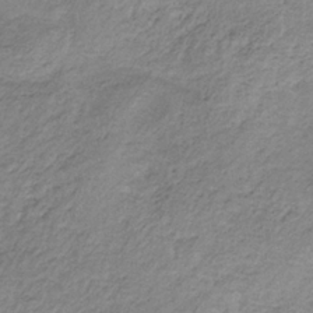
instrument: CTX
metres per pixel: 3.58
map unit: HNb
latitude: -33.1998
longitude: 63.1431
